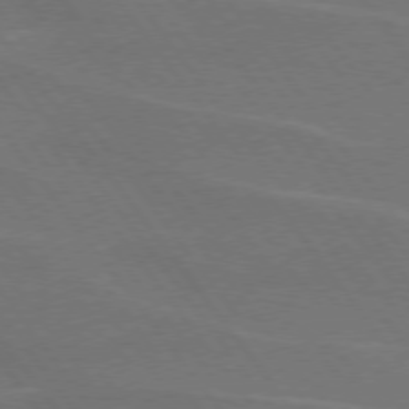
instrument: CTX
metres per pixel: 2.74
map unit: lApd
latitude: 74.8569
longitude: -57.4993
